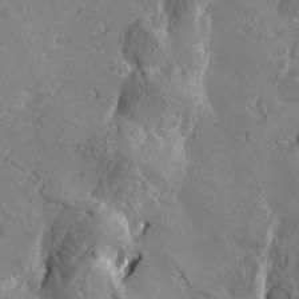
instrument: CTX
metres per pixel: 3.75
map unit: Htu
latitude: -3.8233
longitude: -176.9325
